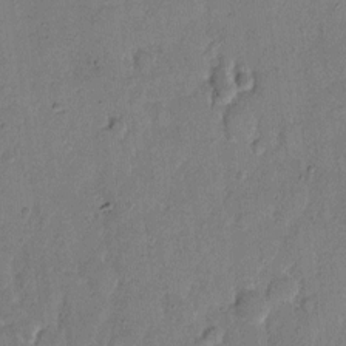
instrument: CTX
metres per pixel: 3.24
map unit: Hto
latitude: 7.8394
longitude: -62.2334
